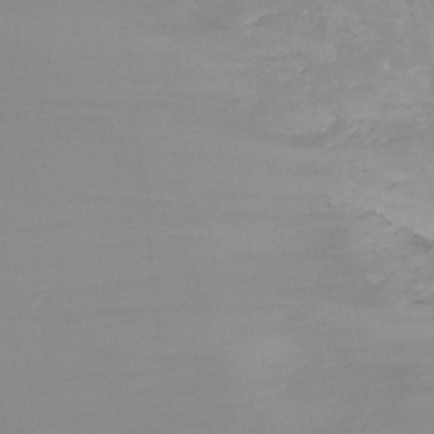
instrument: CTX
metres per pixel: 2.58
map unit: Ht
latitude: -5.5588
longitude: -26.3845
